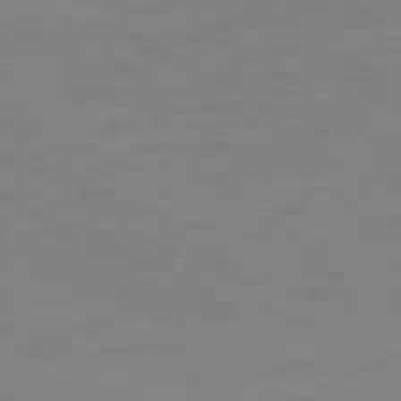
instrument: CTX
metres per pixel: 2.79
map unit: Ap
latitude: -78.2928
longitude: -57.1970
